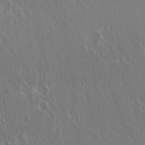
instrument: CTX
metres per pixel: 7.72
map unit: Hto
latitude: 18.9891
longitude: -57.0647
